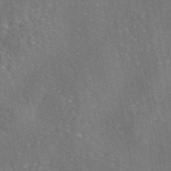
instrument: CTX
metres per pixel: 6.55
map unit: eAb
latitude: 46.2145
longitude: 106.6897
